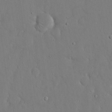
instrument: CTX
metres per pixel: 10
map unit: eHh
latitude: 16.6113
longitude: -70.9891
